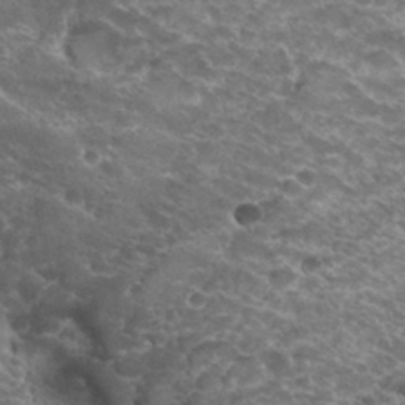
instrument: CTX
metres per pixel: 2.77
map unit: Hto
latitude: 33.0836
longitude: -40.3656
